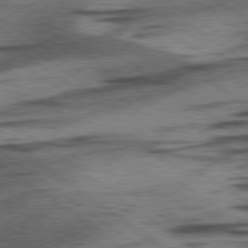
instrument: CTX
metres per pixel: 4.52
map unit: lApd
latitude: 78.4601
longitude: -53.6505
